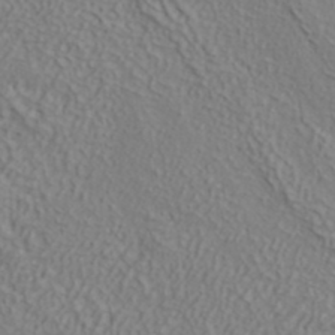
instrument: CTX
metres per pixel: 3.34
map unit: ANa
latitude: 38.3845
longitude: 22.9731
